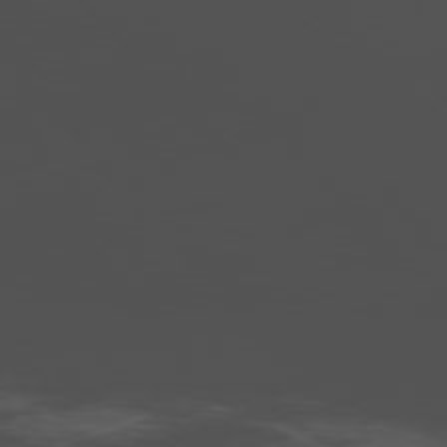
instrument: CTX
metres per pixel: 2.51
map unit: Ap
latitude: -76.5952
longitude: -66.3845
